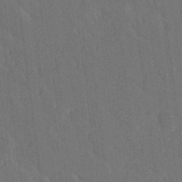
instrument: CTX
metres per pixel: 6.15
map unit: Ave
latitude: 19.3481
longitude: -137.2537
